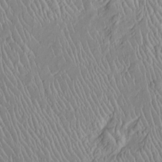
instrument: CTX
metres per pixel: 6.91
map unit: Htu
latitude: -6.3306
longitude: 153.2187
